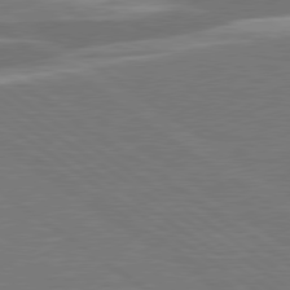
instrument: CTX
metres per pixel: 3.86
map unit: lApd
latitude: 79.0270
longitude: -95.1970
